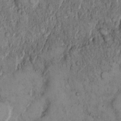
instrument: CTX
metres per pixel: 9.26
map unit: Hto
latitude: 10.7246
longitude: -59.9528
